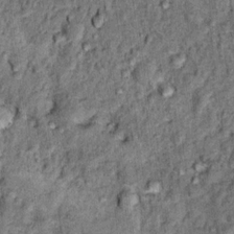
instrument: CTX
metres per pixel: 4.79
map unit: Hto
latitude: 14.0444
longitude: -34.6112
